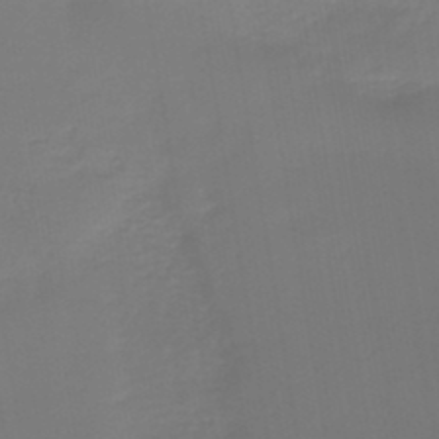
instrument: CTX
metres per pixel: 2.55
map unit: lHb
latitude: -46.8219
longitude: 70.8975
